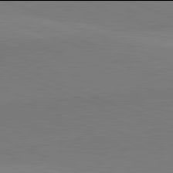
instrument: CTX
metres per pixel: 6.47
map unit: lApd
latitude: 81.9906
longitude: 137.0864
